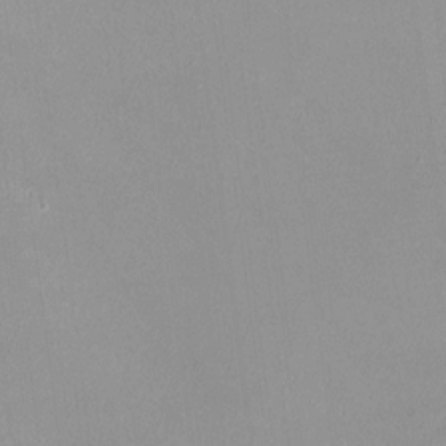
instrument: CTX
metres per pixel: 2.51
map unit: HNhu
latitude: -0.1228
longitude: -4.6490
